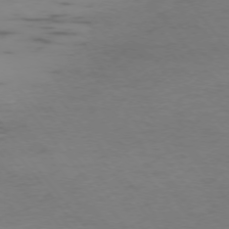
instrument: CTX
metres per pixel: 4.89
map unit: Ap
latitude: -75.3888
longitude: -67.1214
